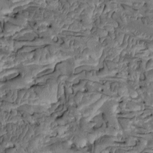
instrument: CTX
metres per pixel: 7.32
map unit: Htu
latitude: -2.4440
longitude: 150.8596
